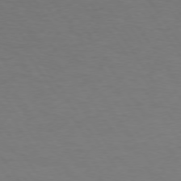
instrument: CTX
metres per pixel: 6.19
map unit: Hpe
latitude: 74.1011
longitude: -130.4034
